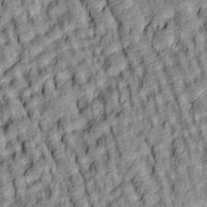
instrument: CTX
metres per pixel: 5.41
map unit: lAa
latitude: 5.3859
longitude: -115.8772
